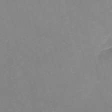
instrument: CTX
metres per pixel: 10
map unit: Nve
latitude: -57.6533
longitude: 59.5777
